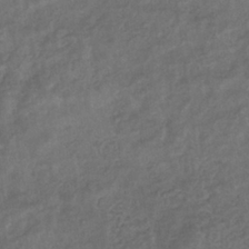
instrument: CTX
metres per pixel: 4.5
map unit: eHb
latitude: -35.2376
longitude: 81.1242
